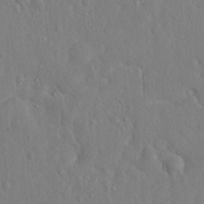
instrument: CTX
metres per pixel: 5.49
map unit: Hto
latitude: 14.7247
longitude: -29.5938
